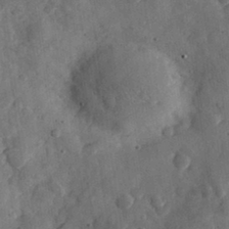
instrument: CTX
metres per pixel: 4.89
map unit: eHh
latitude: 30.5168
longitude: -71.8583
